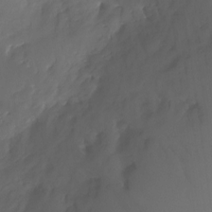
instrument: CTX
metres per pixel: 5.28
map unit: Ht
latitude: -13.9556
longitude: -51.9717
